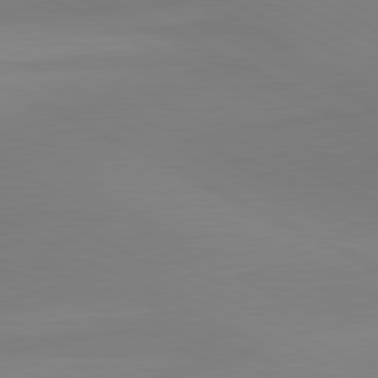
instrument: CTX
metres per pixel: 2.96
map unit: lApd
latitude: 80.9892
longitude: 145.3699
